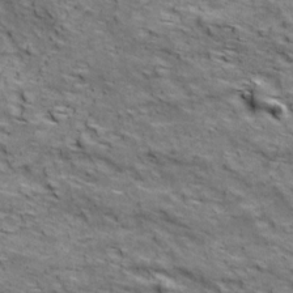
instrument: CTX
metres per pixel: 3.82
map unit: Ave
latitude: 18.5923
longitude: -134.1200
